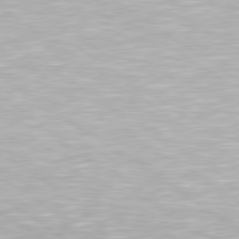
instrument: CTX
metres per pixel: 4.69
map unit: Hpe
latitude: 79.4427
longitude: -154.2333
